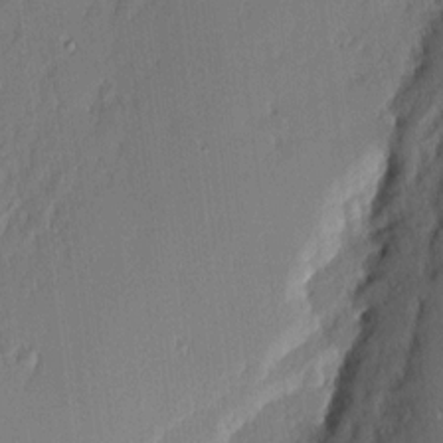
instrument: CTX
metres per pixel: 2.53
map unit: eHh
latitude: 3.2915
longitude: -76.6868
